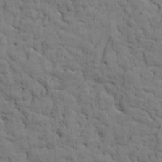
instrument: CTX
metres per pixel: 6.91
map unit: Htu
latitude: -1.6722
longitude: 179.7477
